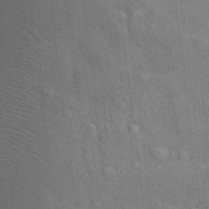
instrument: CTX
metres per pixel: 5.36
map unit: Htu
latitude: -5.9745
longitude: 156.9542
